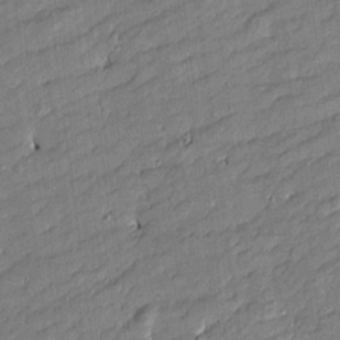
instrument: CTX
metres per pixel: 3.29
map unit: Htu
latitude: -8.5385
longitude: 177.1053
